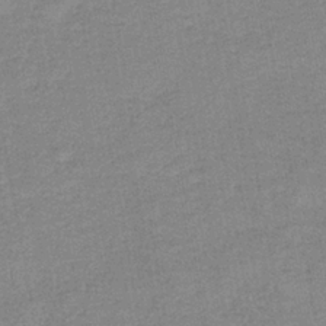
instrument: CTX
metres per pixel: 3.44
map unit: eAb
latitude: -36.1227
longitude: 51.9745
